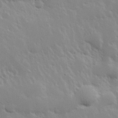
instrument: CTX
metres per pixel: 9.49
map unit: Hve
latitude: 24.4412
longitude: 145.7478
